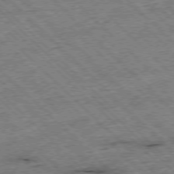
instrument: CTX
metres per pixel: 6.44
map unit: Hpe
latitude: -77.1053
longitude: -15.0648
